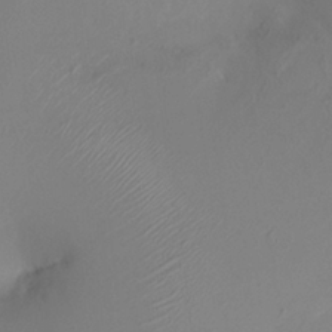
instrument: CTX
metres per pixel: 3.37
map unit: HNhu
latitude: 8.2523
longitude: -1.6882
